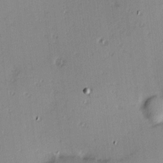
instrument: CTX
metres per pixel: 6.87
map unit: Hve
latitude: 13.4049
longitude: -90.4979
